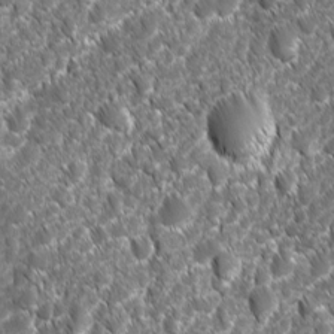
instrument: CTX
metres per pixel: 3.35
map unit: Ave
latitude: -10.6708
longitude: -119.6694
